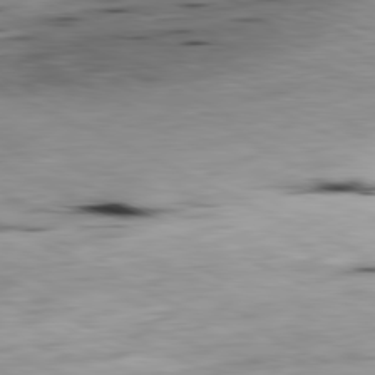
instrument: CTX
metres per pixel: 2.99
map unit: Ap
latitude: -81.1998
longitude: -69.5749
